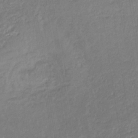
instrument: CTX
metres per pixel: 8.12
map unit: lHb
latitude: -34.3306
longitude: 71.0487
